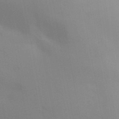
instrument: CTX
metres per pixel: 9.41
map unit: Aa
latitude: 32.3089
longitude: -145.1025
